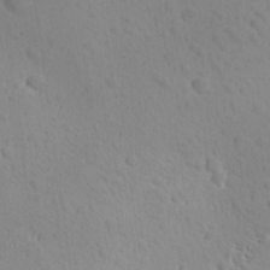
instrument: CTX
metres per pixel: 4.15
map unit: Ave
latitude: -10.1417
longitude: -121.3860
